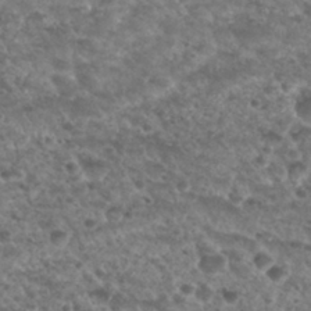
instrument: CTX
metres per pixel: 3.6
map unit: Nhu
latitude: 29.7072
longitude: -50.0255
